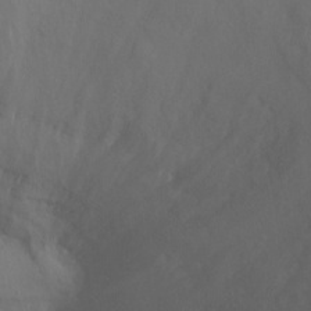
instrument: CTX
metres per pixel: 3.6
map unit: Ht
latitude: 2.4979
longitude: -34.4979
